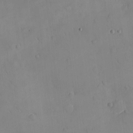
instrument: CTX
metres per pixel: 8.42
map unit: eHh
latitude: -9.1620
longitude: -66.1766
